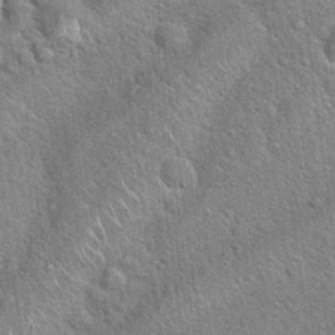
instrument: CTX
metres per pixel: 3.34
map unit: Hto
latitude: 20.1767
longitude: -51.3103
